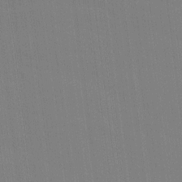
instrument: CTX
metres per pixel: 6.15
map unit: Ave
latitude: 15.0648
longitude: -130.1767
